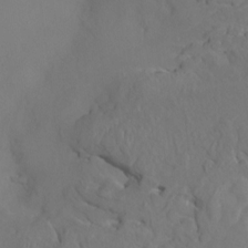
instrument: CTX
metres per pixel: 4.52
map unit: HNhu
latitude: 6.8947
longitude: -6.4979
